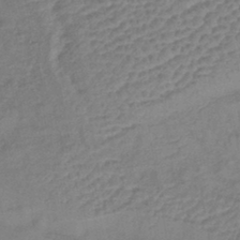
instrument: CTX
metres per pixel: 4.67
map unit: lHb
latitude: -42.2550
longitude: 78.4251
